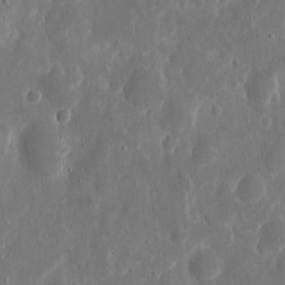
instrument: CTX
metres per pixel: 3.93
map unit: eHh
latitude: 7.6883
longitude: -72.6869
